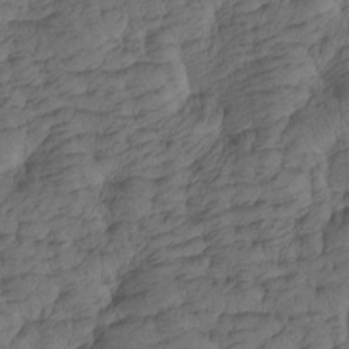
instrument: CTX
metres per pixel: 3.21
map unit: Htu
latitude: -6.2550
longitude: -179.6505
